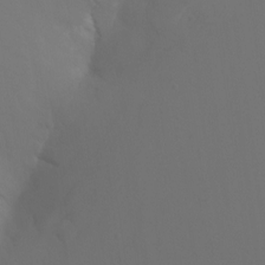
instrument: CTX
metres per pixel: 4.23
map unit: Nhu
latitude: -14.7652
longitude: -52.9136
